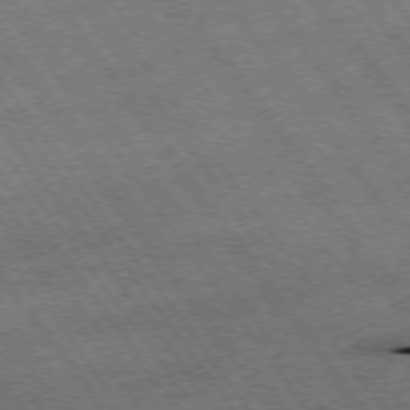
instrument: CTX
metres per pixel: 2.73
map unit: Hpe
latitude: -75.4455
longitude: -22.7813
